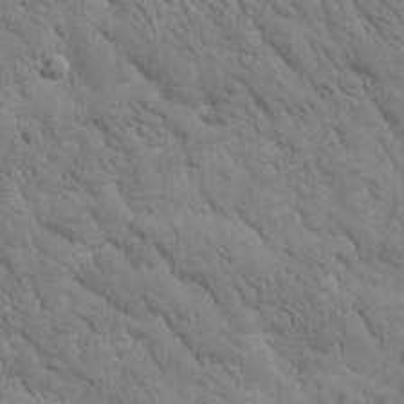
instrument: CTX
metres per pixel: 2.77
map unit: Htu
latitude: -1.1432
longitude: 174.2172
